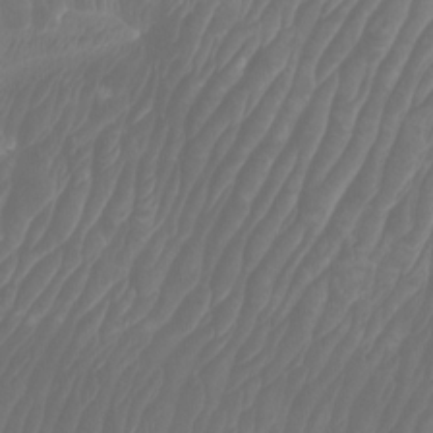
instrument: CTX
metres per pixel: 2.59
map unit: Htu
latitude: -6.2928
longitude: -74.7057
